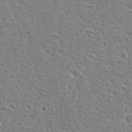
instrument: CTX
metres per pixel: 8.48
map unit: Hto
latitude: 25.7827
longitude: -48.1389
